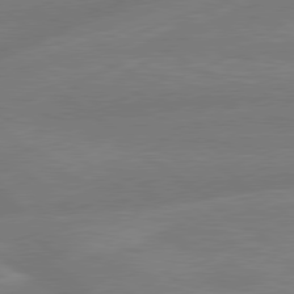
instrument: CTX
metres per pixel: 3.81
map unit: lApd
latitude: 79.4805
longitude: -148.0444
